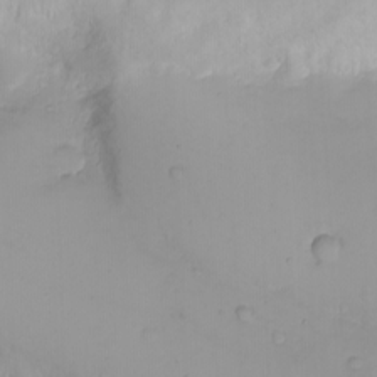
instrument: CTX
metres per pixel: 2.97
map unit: eHh
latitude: -9.7666
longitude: -67.0458
